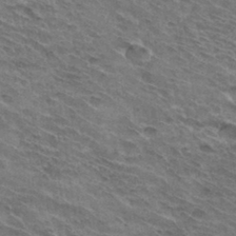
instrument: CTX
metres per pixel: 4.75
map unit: Hto
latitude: 32.4412
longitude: -44.3656
